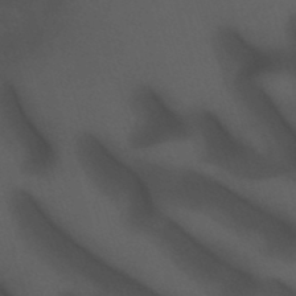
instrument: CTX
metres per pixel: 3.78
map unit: lHb
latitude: -47.2376
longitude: 63.2376
